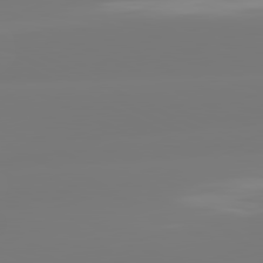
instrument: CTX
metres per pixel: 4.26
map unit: lApd
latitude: 81.1592
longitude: -157.0458
